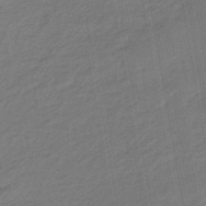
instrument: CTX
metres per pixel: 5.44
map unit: eHb
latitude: -46.8597
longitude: 88.0661
